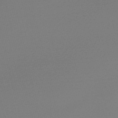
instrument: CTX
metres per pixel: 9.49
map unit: Nve
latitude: -57.2376
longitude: 62.5196
